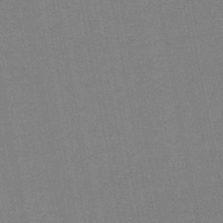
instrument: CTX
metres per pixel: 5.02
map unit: lHb
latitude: -42.2550
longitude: 67.2754
